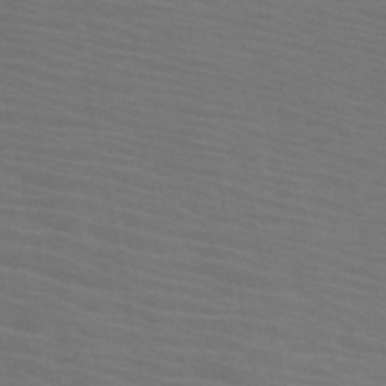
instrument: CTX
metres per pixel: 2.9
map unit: HNb
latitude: -46.2550
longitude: -47.1026
